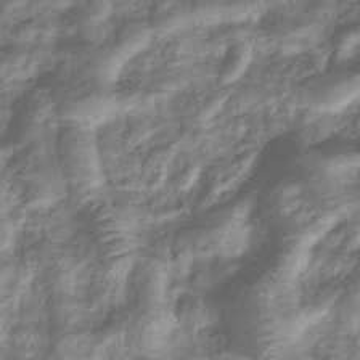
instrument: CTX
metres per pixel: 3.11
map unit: eHb
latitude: -36.5762
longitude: 75.8045
